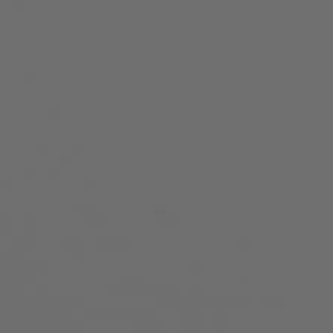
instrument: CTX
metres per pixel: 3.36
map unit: Ap
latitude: -76.2739
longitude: -63.8206
